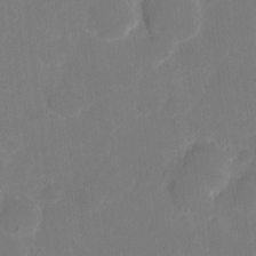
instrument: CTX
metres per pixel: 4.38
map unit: eHh
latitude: 5.2537
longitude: -66.4034
